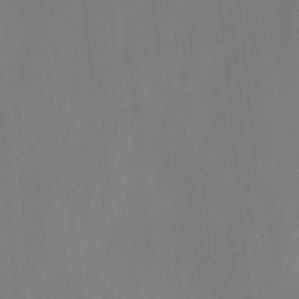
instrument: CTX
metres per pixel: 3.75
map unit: Ave
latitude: -0.7653
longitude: -113.0269
